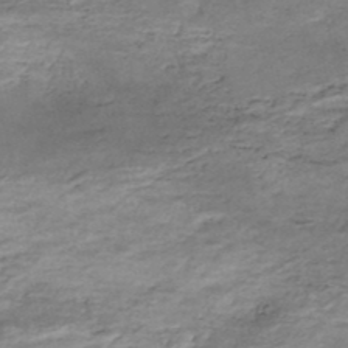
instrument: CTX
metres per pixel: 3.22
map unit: Nhe
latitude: -48.0661
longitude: -171.3104
